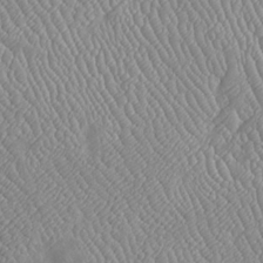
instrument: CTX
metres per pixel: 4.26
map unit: Htu
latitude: -6.7085
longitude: 153.9556
